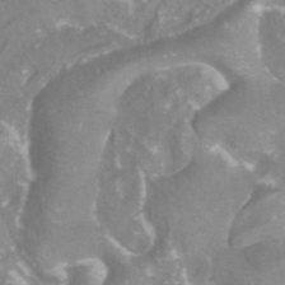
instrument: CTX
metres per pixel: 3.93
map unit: ANa
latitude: -38.1795
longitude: 97.3888
